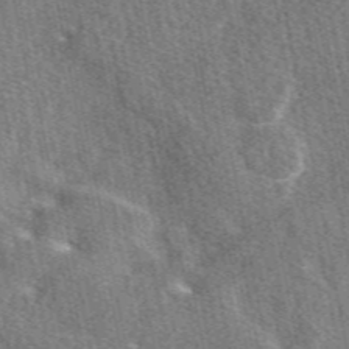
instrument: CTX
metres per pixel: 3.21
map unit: eAb
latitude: 48.0255
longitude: 119.8611
